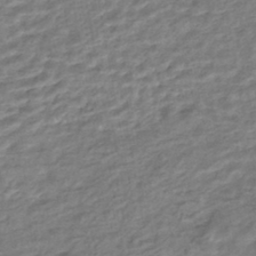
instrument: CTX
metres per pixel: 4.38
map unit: HNhu
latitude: -44.8597
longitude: 102.5007
